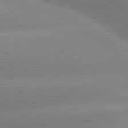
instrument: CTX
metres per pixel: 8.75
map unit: lApd
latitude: 80.4034
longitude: -155.0458
